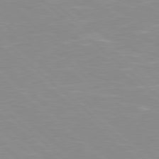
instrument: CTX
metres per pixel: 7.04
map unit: Hpe
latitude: 78.0255
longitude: -140.4978
